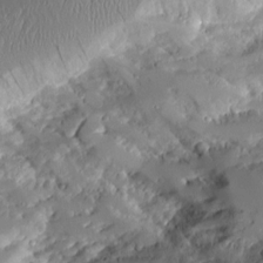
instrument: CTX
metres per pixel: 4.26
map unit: Aa
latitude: 11.0081
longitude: -126.4223
